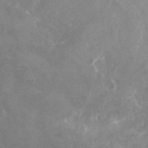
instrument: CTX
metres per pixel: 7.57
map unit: Nhu
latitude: -25.0297
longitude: -56.9324
